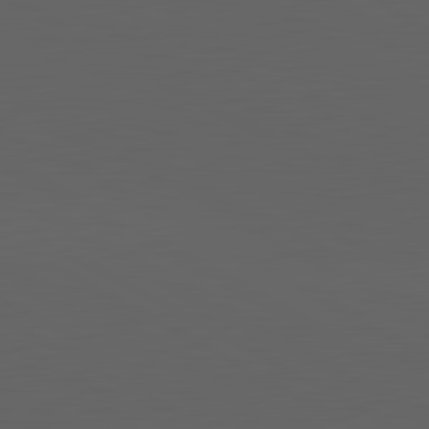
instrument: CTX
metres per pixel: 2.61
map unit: lApd
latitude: 82.1011
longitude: 131.8611
